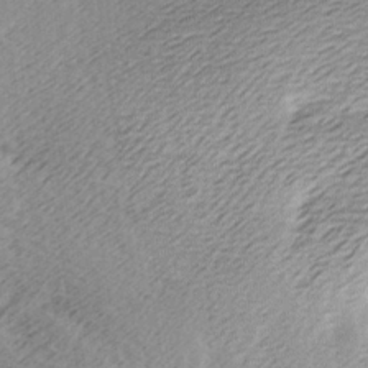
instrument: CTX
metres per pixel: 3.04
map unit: lAa
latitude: -7.5966
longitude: -123.5371
